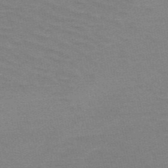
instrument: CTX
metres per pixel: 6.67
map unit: HNb
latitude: -52.5762
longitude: -43.4238
